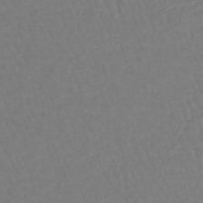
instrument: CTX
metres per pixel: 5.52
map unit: lHb
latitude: -41.9367
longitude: 61.2187
